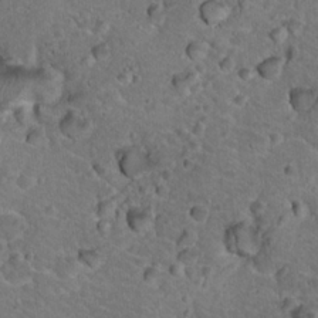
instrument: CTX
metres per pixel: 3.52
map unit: Hto
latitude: 19.5182
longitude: -33.2726
